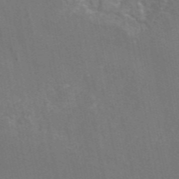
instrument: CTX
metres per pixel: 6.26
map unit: eAb
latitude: 46.4412
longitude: 116.2172
